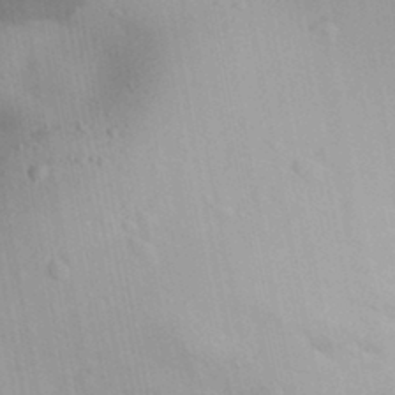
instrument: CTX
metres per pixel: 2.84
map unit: Aa
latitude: 31.0648
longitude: -144.4034
